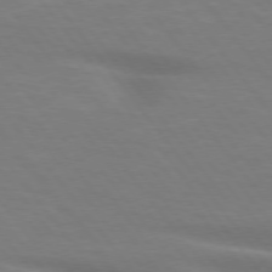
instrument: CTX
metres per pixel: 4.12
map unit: lApd
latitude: 75.4804
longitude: -60.1200
